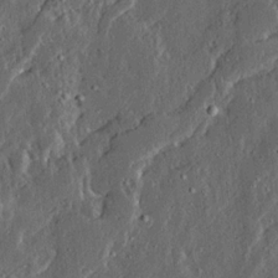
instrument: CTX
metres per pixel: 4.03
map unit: Ave
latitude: 14.2712
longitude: -137.3482
